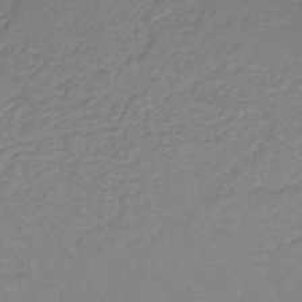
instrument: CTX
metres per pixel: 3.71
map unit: lHb
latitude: -31.0297
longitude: 64.8786
